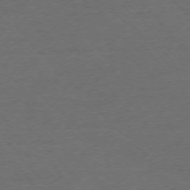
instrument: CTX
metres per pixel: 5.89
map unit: Ap
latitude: -75.6155
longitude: -84.0255
